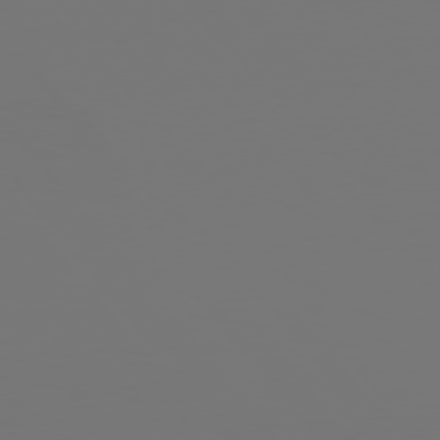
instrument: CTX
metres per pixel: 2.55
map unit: Hpe
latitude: 76.0255
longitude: -134.0633
